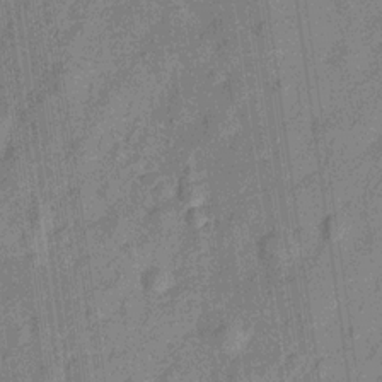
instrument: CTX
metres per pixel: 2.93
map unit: Hve
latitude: -28.8030
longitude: 94.0283
